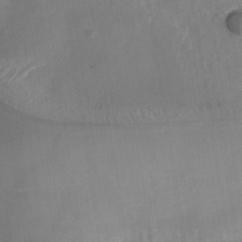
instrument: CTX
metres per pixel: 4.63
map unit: Nhe
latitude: -37.6532
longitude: -117.8206
